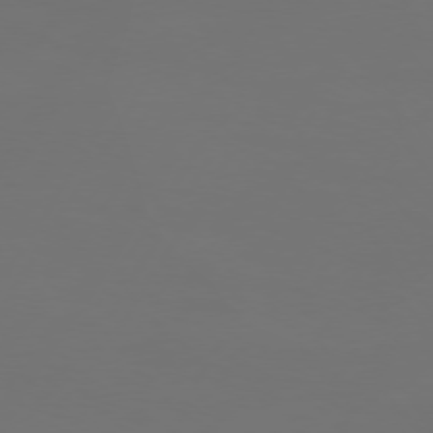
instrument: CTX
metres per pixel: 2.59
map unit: Hpe
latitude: 74.4412
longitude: -125.4804
